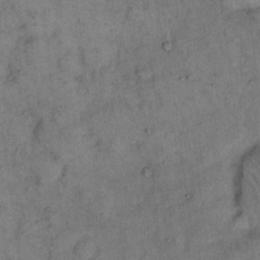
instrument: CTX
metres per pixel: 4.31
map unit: eHh
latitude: 15.8206
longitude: -64.7624
